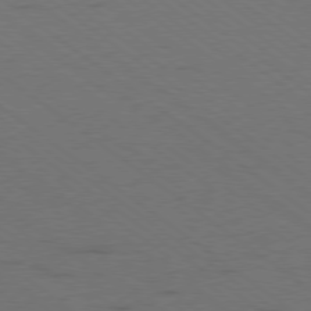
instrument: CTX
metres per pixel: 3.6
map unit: Ap
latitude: -79.4832
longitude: -99.8394
